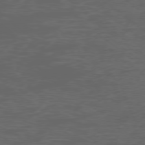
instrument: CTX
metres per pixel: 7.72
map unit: Ap
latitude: -77.3132
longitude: -75.6127
